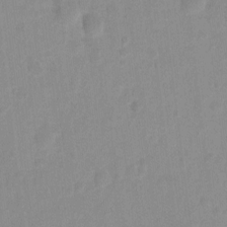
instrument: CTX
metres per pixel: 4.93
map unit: Hto
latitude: -6.9541
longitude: -38.3467
